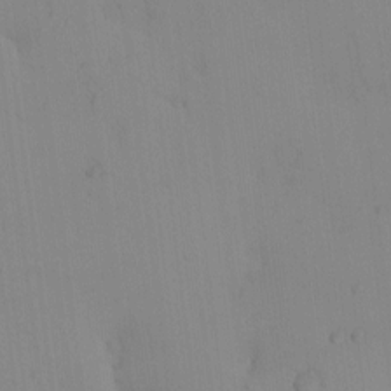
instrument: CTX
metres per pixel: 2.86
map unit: eHh
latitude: -0.6330
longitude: 17.6533
